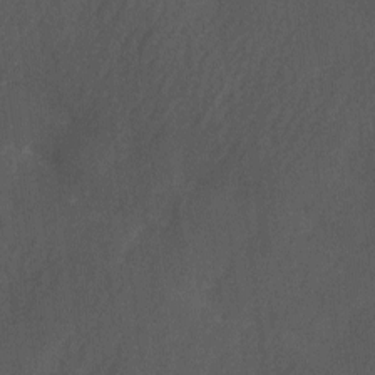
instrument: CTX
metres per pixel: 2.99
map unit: Ave
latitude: 1.8772
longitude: -111.8584
